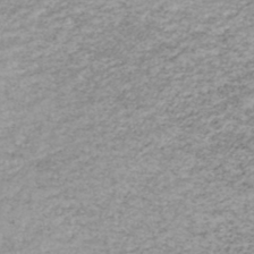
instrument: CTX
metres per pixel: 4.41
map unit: HNhu
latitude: -46.8030
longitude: 103.5588
